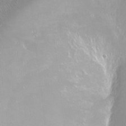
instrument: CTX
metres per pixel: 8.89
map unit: Ht
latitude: -15.5399
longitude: -40.9324
